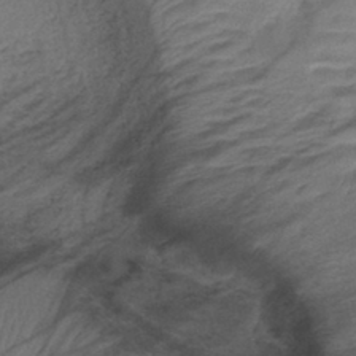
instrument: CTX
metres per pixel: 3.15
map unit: lHb
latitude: -40.9353
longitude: 78.2361
